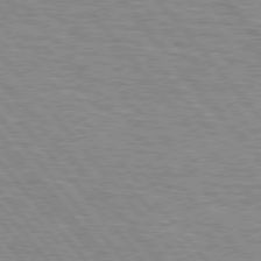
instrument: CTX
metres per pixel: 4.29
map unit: lApd
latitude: 76.1766
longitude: -76.2900
